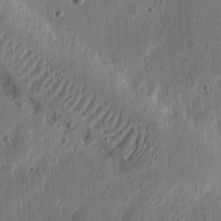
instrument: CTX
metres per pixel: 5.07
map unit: Ht
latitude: 13.7450
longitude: -74.5168
